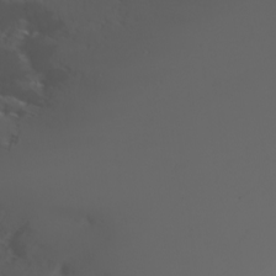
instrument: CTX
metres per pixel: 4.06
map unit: Nhu
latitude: -6.7463
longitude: -90.5168
